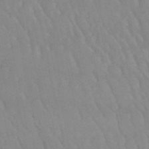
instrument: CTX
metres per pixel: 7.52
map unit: lHb
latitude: -50.0283
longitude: 76.0283
